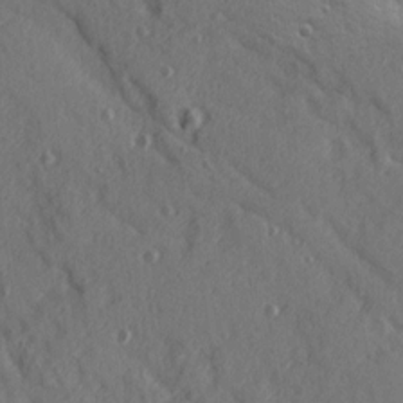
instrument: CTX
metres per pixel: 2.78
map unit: Ave
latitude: 10.3090
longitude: -102.2333
